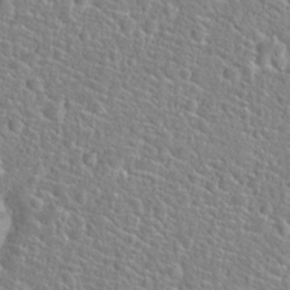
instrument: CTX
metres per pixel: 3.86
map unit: Hto
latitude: 24.5923
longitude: -49.2726
